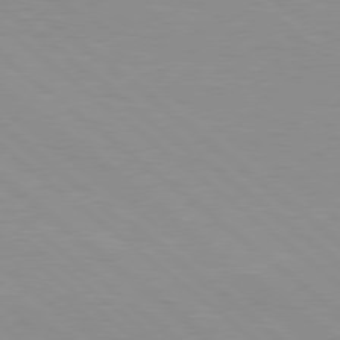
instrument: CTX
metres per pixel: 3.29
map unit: Hpe
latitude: 78.3279
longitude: -124.1577
